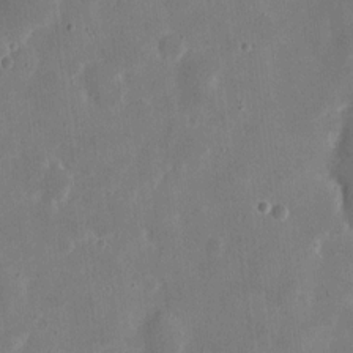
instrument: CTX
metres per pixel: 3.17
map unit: eHh
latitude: 9.3482
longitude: -69.0270
